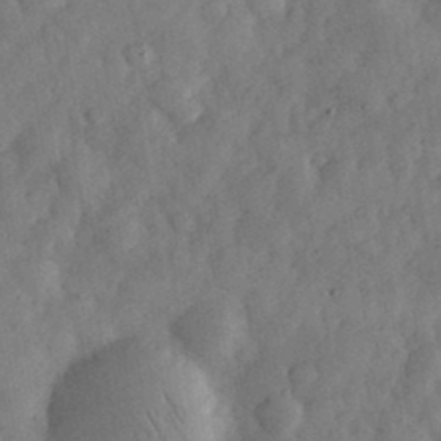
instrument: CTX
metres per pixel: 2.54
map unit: eHh
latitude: 34.5545
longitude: -69.3293
